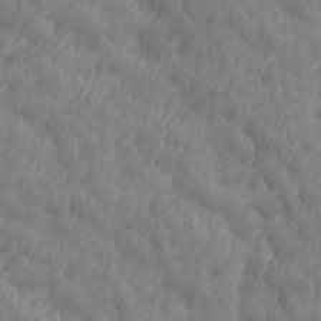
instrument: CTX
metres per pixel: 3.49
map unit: Ave
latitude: 13.2348
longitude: -105.9339
